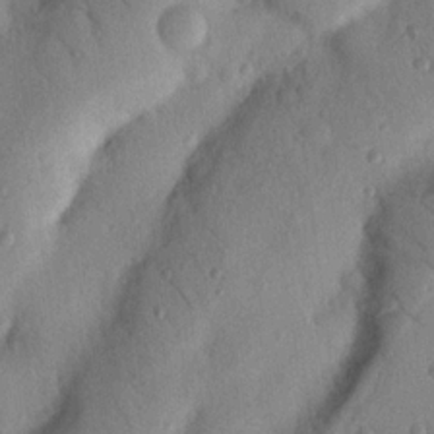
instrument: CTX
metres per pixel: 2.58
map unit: Nhu
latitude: 20.0822
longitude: -77.0458
